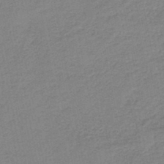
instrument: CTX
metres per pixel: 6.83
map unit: HNb
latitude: -38.5007
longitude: 54.6897
